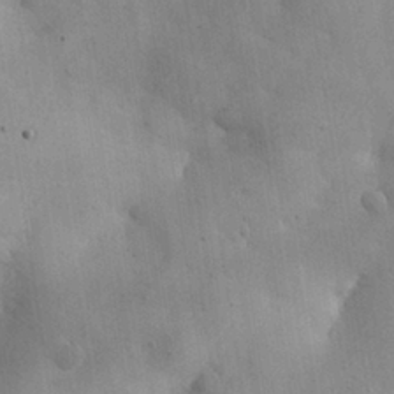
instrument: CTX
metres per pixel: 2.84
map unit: eHh
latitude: 26.3089
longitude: -68.1389
